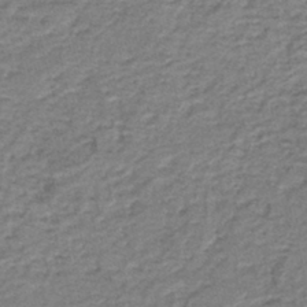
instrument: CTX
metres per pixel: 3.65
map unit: HNb
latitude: -44.3495
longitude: 50.6896
